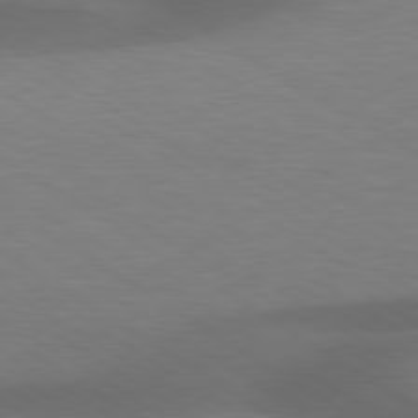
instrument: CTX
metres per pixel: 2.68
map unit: lApd
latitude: 79.4616
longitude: -123.6694
